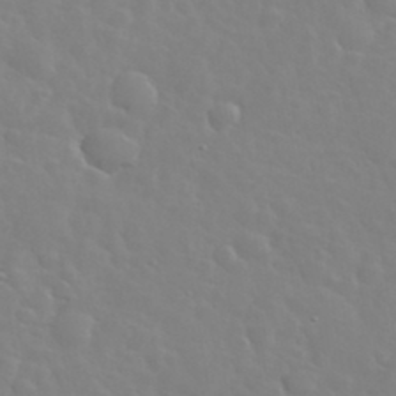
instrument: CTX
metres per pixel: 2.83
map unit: eHh
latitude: 35.7260
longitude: -60.1578
